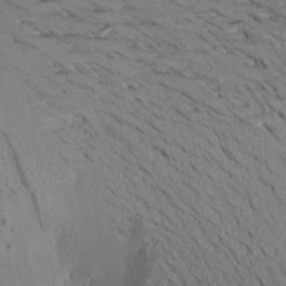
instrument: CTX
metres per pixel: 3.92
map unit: Aa
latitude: 20.2334
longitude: -147.0459
